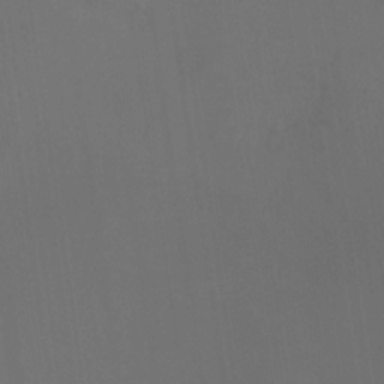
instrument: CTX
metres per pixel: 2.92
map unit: HNhu
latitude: 10.5735
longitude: 10.7841
